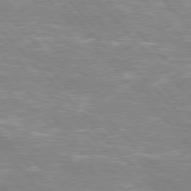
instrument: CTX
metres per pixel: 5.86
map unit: Hpe
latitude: 76.5545
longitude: -151.0269
